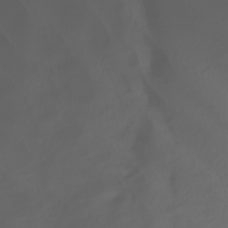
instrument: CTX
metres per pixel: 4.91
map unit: Nhu
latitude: -5.8989
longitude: -94.5735
